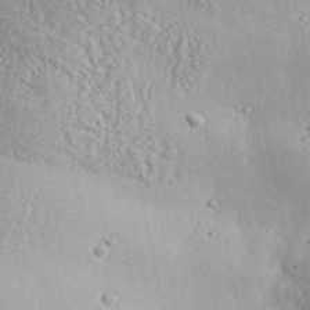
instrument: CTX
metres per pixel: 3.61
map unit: Aa
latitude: 33.7261
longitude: -134.8569
